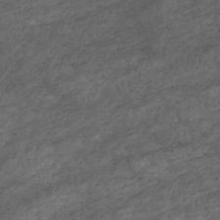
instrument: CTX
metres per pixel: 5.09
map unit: HNhu
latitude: -47.6533
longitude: 28.5574
